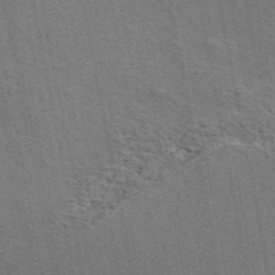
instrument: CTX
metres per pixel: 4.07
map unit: ANa
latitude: 49.4804
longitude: -75.5371
